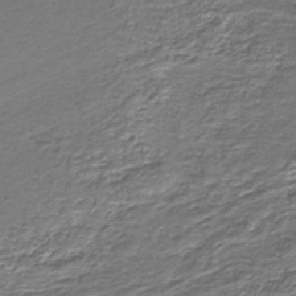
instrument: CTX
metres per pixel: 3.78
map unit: eAb
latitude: -38.6141
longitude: 51.5777
